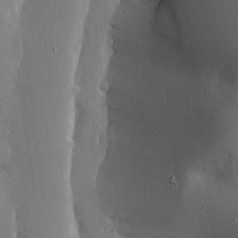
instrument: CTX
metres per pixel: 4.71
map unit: Ave
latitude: 16.9514
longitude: -139.2537
